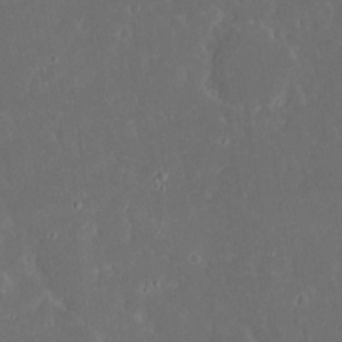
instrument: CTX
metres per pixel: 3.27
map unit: eHh
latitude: 17.1025
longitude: -73.8962
